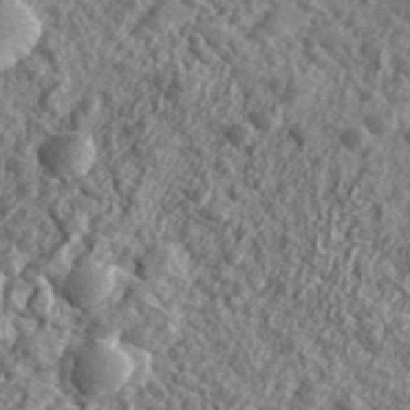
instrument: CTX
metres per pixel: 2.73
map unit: eHh
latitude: 42.4412
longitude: -90.1011
